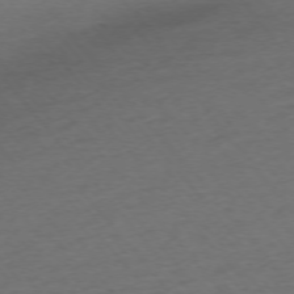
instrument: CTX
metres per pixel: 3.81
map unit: Ap
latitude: -75.4266
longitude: -82.4978
